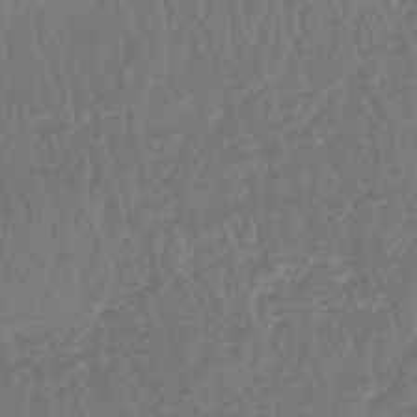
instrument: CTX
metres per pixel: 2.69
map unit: HNhu
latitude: -48.5763
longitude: 102.0094
